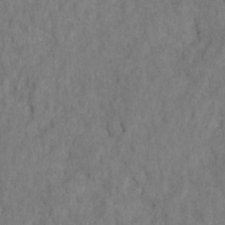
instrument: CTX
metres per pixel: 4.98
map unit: HNhu
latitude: -28.6519
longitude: 73.2754
